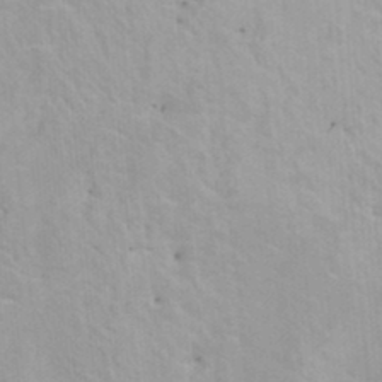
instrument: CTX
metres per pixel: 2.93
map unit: HNhu
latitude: 6.6868
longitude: -1.9717
